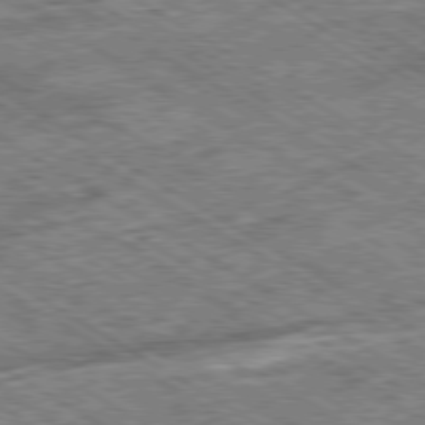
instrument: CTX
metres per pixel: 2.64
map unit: Ap
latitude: -80.0661
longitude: -79.9906
